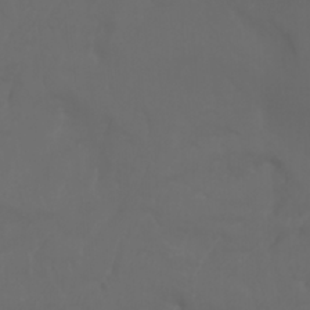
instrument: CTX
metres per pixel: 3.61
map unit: Nhu
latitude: -7.4265
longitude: -81.7072
